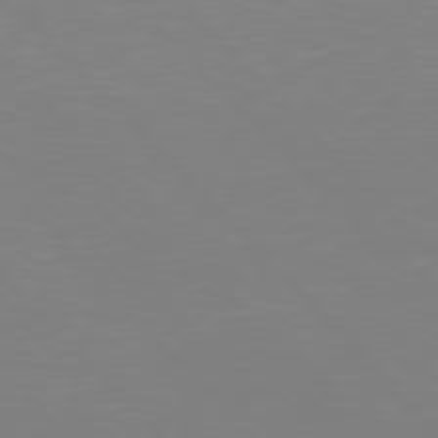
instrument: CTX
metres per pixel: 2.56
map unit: Hpe
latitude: 77.3481
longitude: -174.3467
